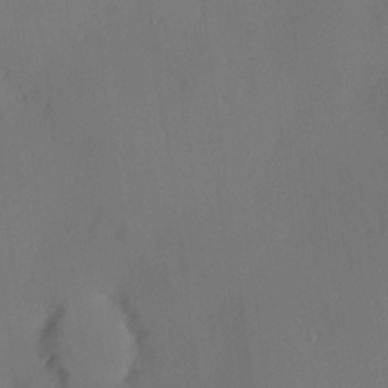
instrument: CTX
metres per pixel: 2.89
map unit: Hve
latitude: 13.1025
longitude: -90.0633
